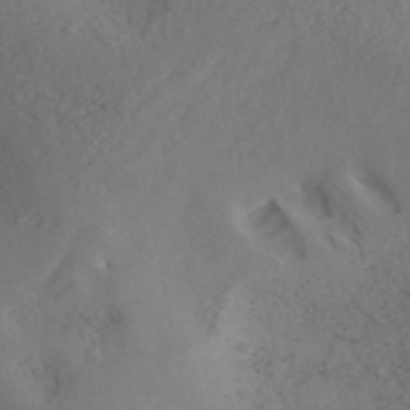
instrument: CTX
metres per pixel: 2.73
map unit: ANa
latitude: 44.2334
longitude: 37.3131
